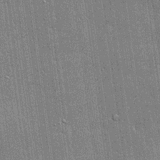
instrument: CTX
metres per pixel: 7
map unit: lHvf
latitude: 20.5924
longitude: 142.8030
